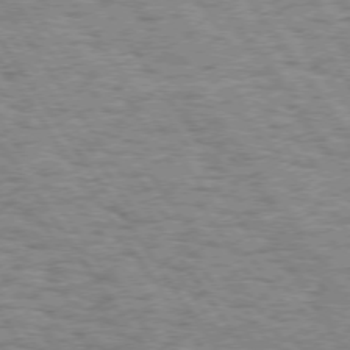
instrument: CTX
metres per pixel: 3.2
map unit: Hpe
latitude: 73.5749
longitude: -139.0647
